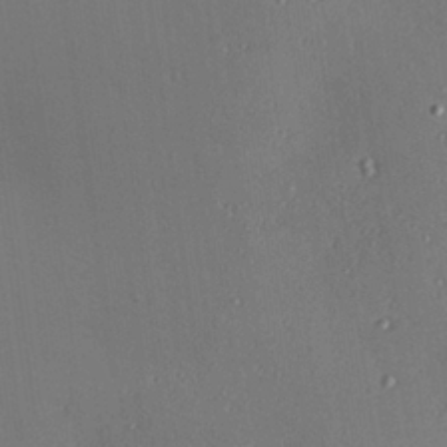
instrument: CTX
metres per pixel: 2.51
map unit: Hve
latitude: 26.6113
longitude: -91.3671
